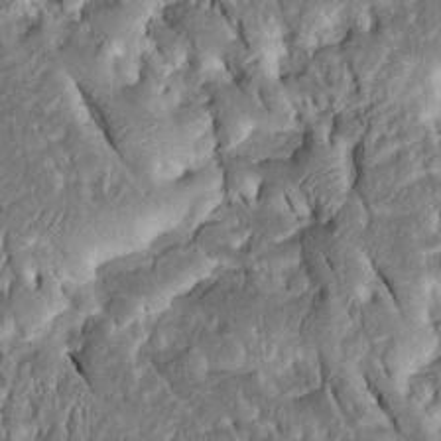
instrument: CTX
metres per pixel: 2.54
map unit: Htu
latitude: -0.6519
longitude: 148.4440
